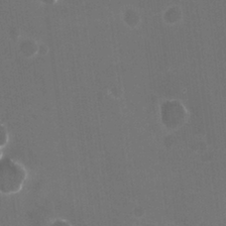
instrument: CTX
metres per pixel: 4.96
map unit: HNhu
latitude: -2.5006
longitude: -3.4426
